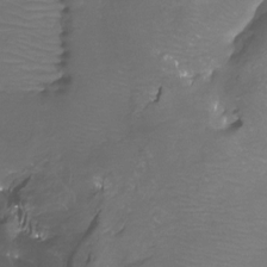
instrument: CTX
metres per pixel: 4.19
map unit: Htu
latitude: -13.2376
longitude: -46.6680
